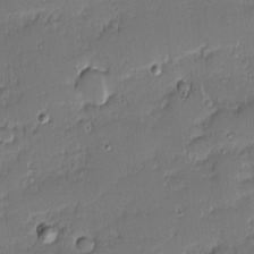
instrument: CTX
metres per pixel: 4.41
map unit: eHh
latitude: -2.3117
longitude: -83.4615
